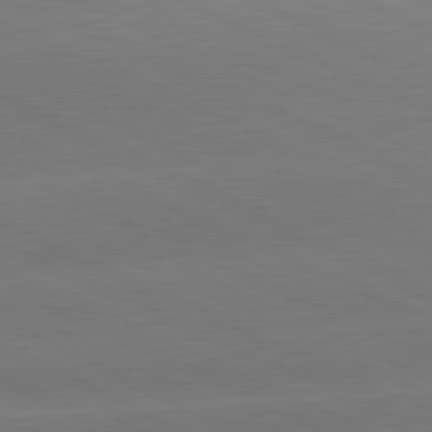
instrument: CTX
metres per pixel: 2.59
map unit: lApd
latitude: 81.5560
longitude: -154.6679
